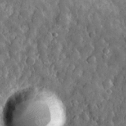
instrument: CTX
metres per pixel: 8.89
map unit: eHh
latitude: 31.6127
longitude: -69.6127
